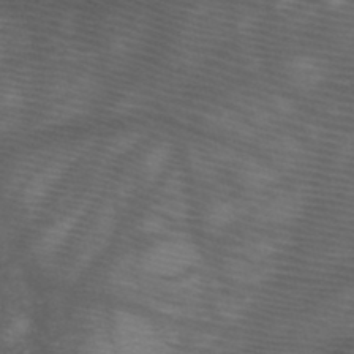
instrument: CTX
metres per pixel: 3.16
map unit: HNb
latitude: -47.3887
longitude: -41.0080
